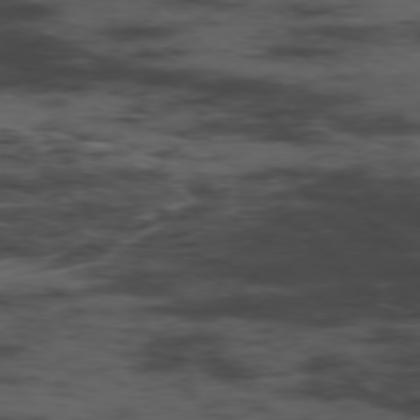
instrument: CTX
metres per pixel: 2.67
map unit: Hpe
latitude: -76.8597
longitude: -19.0647
